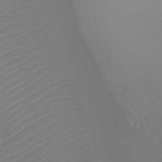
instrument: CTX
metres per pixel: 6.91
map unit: Ht
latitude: -9.3510
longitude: -46.1200
